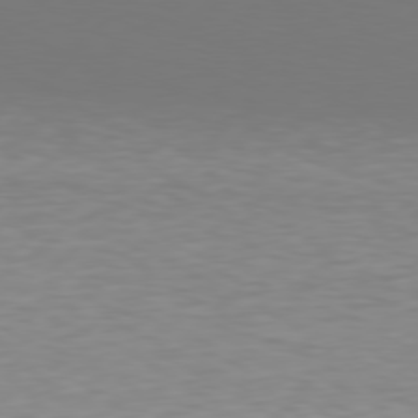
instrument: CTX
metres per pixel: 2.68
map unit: Hpe
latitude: 78.0255
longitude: -121.9717
